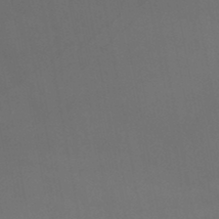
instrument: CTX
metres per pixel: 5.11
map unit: lHb
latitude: -46.6140
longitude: 75.3888
